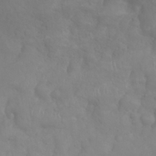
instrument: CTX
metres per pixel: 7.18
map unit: Nhu
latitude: 26.6302
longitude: -55.2537
